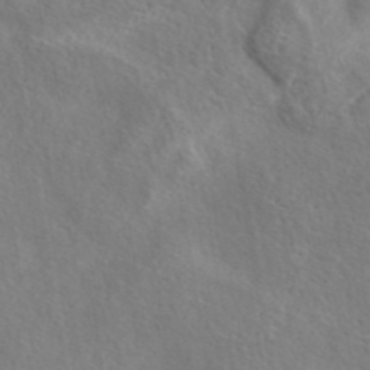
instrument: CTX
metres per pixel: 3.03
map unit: eAb
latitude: 40.5545
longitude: 104.7652
